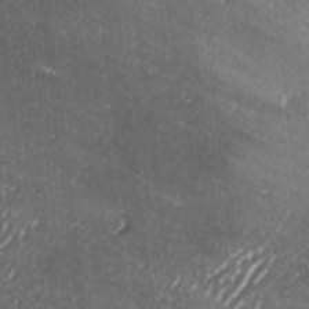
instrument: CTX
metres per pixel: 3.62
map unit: lAa
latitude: -6.1794
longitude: -124.8002
